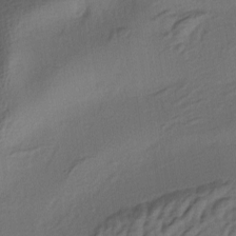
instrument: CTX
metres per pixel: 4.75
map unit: lAa
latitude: -4.8975
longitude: -123.5938
